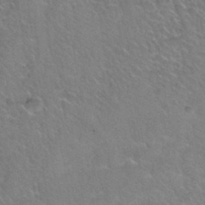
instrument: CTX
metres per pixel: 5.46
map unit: Hto
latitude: 36.2901
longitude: -46.0633
